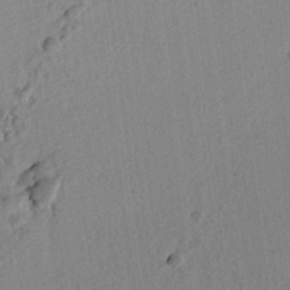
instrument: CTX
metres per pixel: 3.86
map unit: lAvf
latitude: 7.0836
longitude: 165.7856
